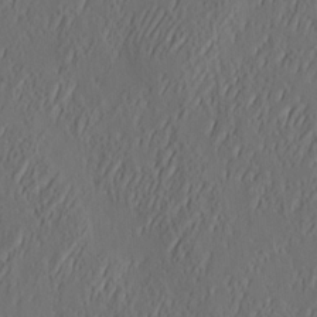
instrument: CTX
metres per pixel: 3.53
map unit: eHh
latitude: 4.6301
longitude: -77.7260
